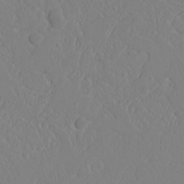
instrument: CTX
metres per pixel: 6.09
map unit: Nhu
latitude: 23.4804
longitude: -64.2900
